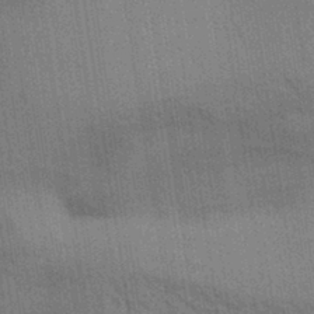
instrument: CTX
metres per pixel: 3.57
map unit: Aa
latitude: 32.6868
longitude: -140.0822
